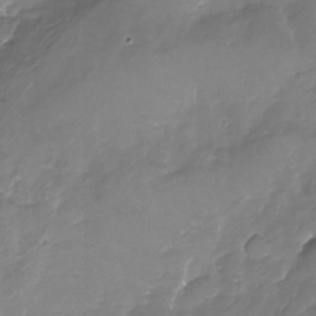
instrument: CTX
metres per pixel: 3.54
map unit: Nhu
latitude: -23.8612
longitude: -57.0269
